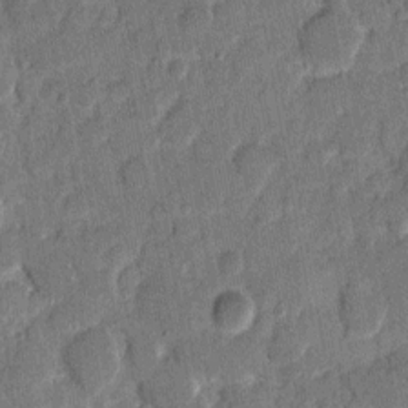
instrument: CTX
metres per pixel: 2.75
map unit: eHh
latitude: 8.5735
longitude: -66.6490
